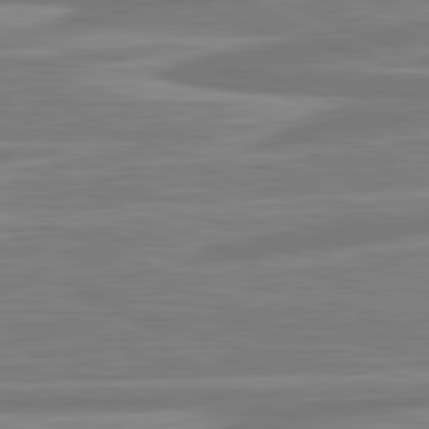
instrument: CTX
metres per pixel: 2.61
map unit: lApd
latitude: 81.6127
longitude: -174.9892
